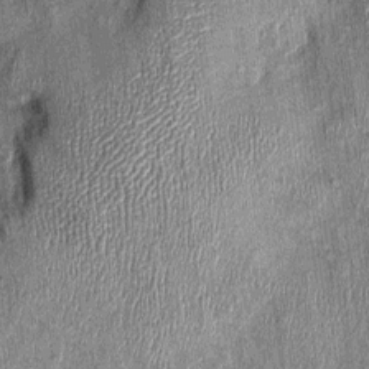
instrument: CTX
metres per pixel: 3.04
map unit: Nhu
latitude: -0.5007
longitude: -15.0648
